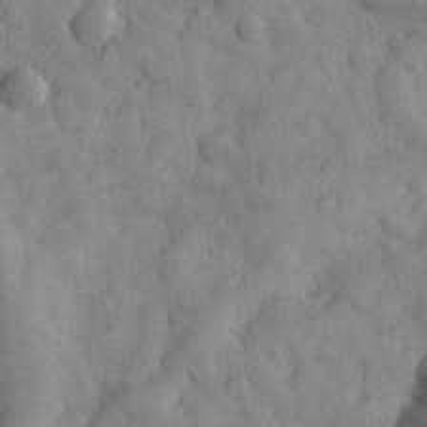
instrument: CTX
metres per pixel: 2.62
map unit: eHh
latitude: 31.8206
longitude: -68.8947
